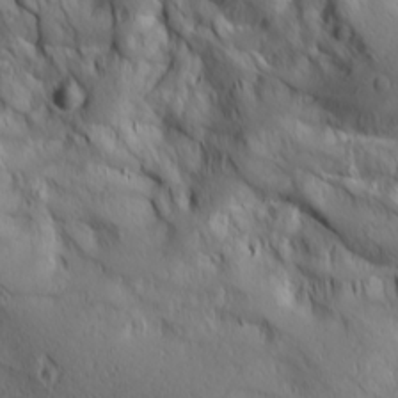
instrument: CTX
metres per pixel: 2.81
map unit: lAa
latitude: 17.7072
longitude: -138.8002
